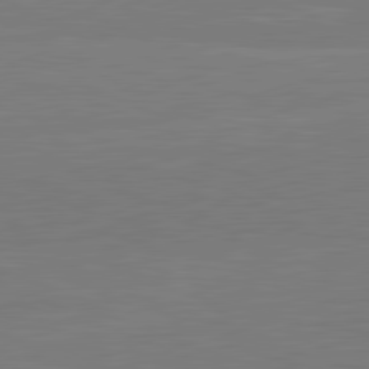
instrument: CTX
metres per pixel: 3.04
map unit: lApd
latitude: 81.4804
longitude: -169.5371
